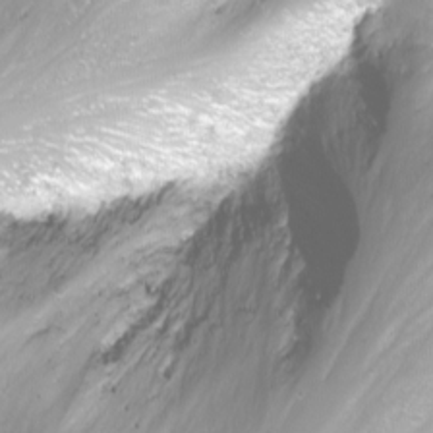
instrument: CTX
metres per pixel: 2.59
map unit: Nhu
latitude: -12.1795
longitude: -62.2712
